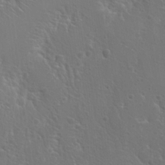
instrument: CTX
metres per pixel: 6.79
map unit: Hto
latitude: 19.2726
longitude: -36.6491
